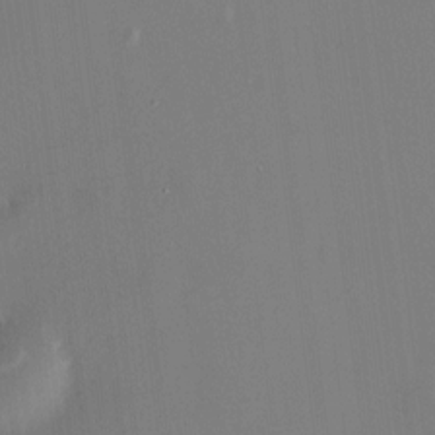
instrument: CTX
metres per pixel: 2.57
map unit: HNhu
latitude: 9.7072
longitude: 10.2740
